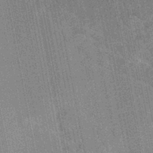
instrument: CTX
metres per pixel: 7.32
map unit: HNhu
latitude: -43.9178
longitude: 92.1606
